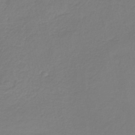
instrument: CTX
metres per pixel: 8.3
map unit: lHb
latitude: -42.5006
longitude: 63.3698
